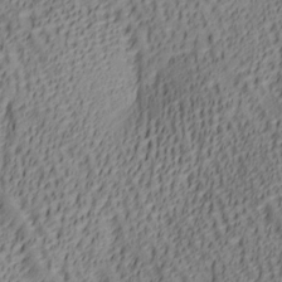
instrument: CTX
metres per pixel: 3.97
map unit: lAa
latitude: 5.9150
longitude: -116.9514
